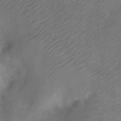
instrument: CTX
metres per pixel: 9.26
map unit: Ht
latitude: -11.0487
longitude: -21.0081
